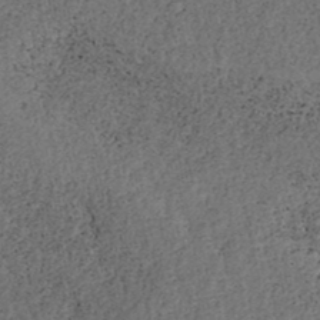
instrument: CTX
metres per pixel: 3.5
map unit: ANa
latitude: 39.3671
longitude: 22.2929
